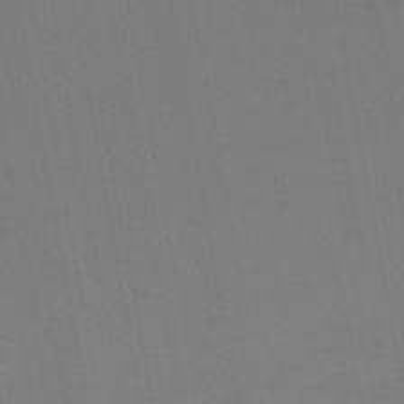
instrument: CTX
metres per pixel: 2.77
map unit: lHb
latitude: -45.3510
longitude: 63.5210
